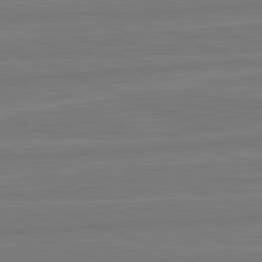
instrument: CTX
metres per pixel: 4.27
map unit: lApd
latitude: 82.0444
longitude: -174.3089
